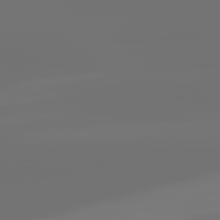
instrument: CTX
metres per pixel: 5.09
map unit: lApd
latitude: 82.2144
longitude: -154.5357
